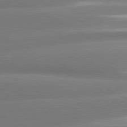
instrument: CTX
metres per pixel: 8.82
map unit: lApd
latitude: 80.8191
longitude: -135.8583
